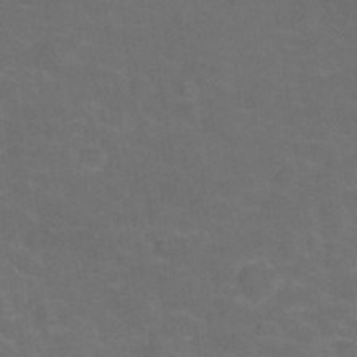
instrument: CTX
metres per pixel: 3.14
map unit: Hve
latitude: -30.4818
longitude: 95.1809
